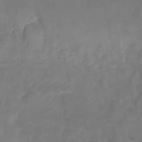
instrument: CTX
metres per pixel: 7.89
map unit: Nhu
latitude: -27.0864
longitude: -57.4804
